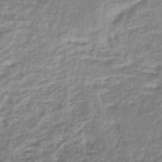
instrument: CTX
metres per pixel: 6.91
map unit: lHb
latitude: -45.5588
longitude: 71.3510
